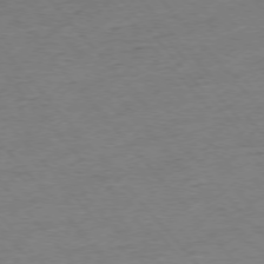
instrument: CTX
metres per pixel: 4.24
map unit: Hpe
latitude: -76.3117
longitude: -11.8961
